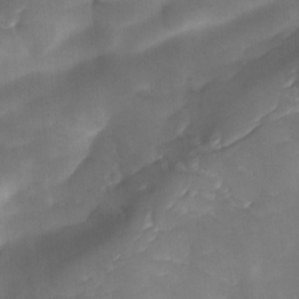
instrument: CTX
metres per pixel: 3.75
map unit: Ave
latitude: -9.7666
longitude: -122.4601
